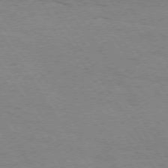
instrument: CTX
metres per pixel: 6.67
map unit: Hpe
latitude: 73.8395
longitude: -123.8394
